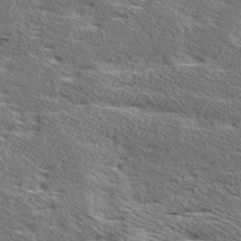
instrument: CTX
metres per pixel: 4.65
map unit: Ave
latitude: 17.1970
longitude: -137.8961
